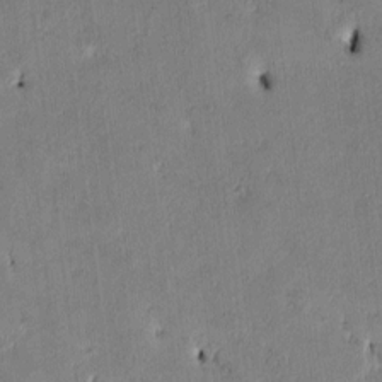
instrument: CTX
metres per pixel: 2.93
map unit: Htu
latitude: 3.4426
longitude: 151.7667
